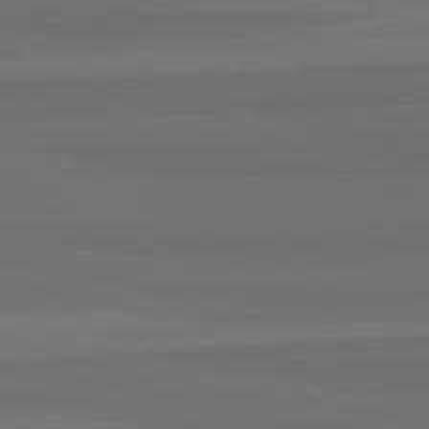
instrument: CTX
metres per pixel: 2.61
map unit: lApd
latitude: 82.8946
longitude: 161.6155
